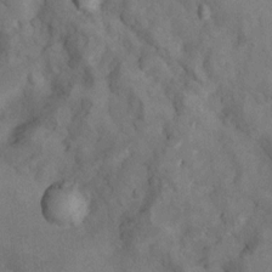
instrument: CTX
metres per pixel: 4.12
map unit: Nhu
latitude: 9.3860
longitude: -23.4237
